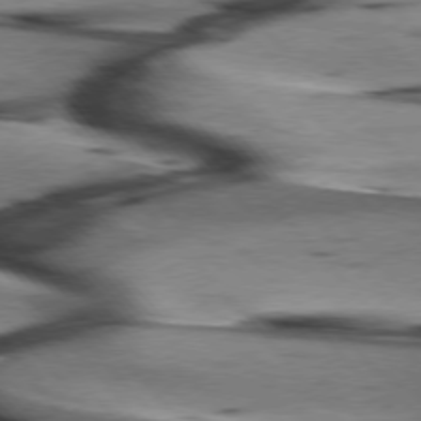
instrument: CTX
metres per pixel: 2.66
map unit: lApd
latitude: 76.0255
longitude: -64.5735
